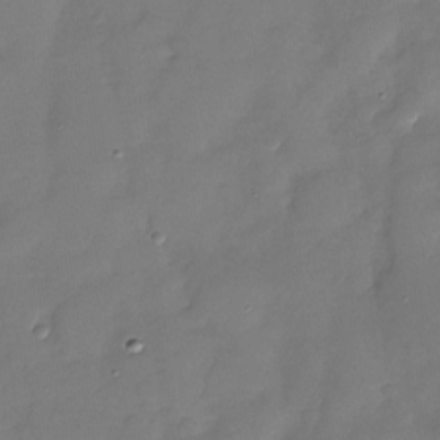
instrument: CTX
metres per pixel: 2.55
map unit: Nhu
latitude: -28.2928
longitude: -65.0269
